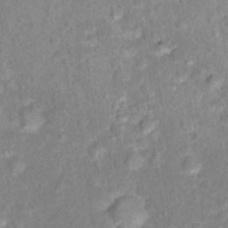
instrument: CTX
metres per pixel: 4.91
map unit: Hto
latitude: 16.1956
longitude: -41.5938
